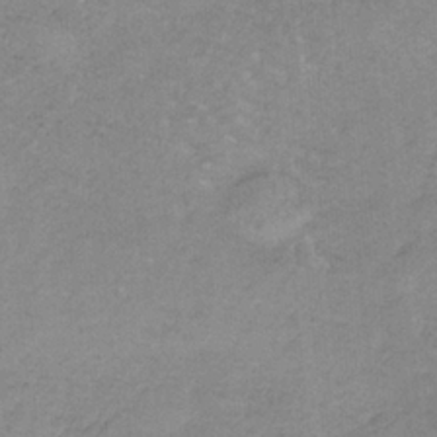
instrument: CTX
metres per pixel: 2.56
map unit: HNb
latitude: -34.1795
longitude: 58.7463
